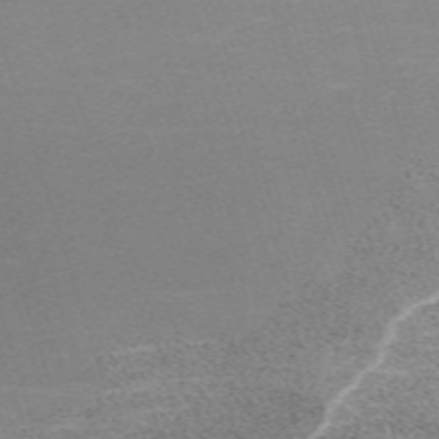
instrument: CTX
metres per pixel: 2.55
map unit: eHh
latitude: -62.0472
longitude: 49.8423
